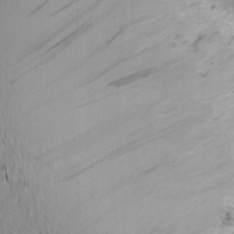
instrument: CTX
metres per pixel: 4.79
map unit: Ave
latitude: 8.7624
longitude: -105.5749
